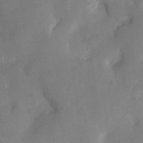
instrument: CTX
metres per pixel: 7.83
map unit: Nhu
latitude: 8.6491
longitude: -22.9892
